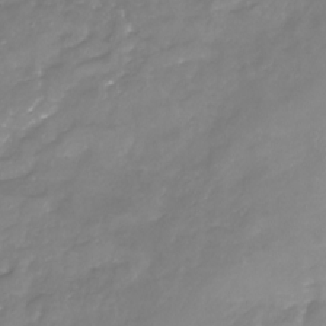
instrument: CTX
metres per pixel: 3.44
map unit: Nhu
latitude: -22.5763
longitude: -57.0836
